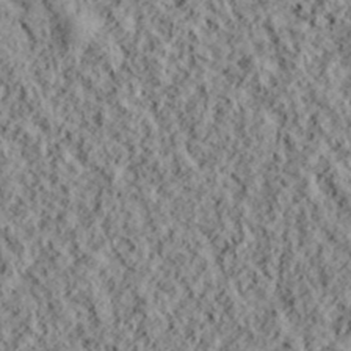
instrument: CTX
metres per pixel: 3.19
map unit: lHvf
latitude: 39.1214
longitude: -88.3468
